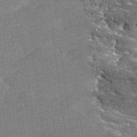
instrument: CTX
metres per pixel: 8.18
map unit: Ave
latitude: 17.8772
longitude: -137.0081
